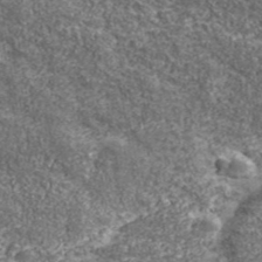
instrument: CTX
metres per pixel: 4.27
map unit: eHh
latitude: 42.6491
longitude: -90.8758
